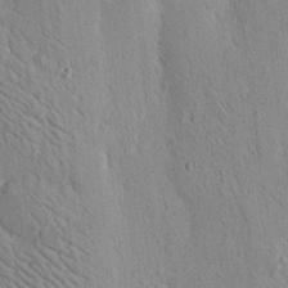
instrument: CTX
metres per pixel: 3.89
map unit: Nhu
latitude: 15.4238
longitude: -77.9528
